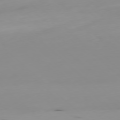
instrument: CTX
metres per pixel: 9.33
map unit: Ap
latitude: -77.8044
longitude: -64.3278
